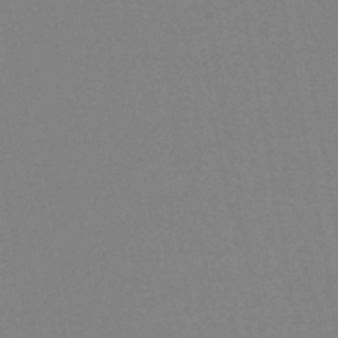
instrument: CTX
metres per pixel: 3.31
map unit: lHb
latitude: -45.1620
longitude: 77.3699
